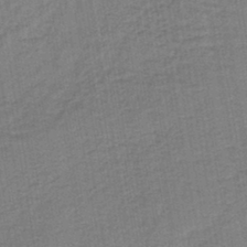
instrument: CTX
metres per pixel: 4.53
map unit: lHb
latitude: -41.8800
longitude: 60.9164
